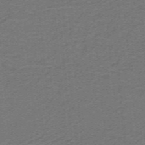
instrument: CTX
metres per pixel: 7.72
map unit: lHb
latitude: -42.1227
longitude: 54.4818
